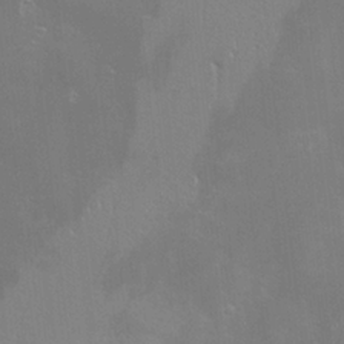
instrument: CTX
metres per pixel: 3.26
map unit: Hve
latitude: -10.7463
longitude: 174.3117
